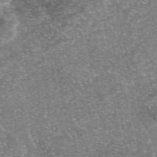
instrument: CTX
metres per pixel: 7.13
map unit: eAb
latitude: 46.6113
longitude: 104.0283
